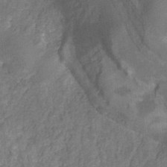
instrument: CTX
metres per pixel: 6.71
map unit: HNhu
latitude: -28.0283
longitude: 74.1984
